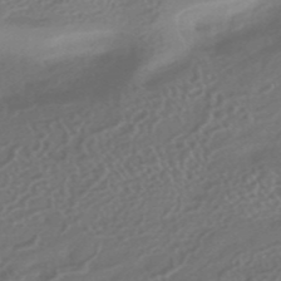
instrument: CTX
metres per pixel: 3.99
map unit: HNhu
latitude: -42.1416
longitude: 92.7652
